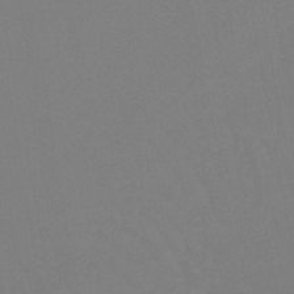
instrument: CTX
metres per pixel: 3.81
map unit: lHb
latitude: -45.2376
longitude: 77.5777
